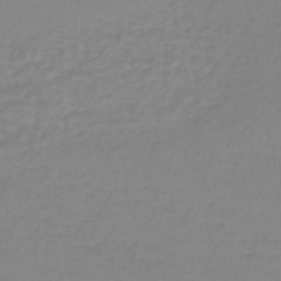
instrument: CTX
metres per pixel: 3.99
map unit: lHb
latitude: -40.7274
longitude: 64.8408
